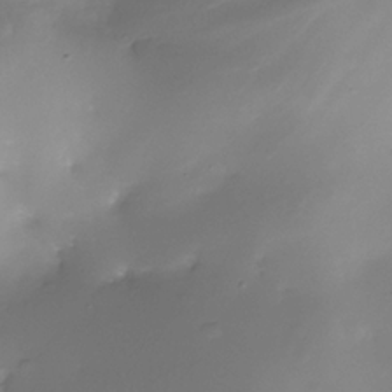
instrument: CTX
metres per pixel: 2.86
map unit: Nhe
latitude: -35.9367
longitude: -117.3293
